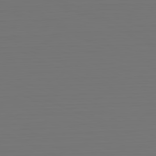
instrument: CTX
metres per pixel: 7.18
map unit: Hpe
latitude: -81.8045
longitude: 6.5573
